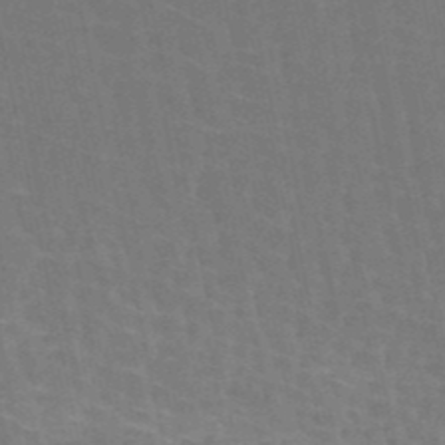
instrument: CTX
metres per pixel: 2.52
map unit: HNb
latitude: -51.2376
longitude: -48.3467
